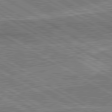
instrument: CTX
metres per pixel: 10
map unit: lApd
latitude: 80.4790
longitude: 144.7274
